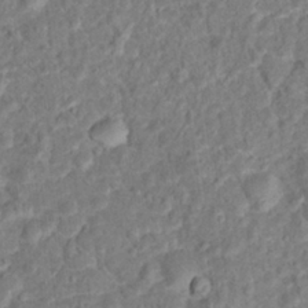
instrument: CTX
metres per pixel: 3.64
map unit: Hto
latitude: 14.6869
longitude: -38.6301
